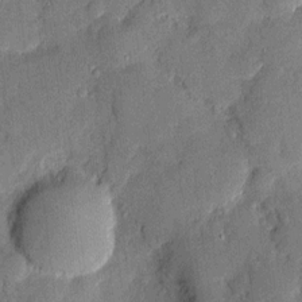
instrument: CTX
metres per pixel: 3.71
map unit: eHh
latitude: 3.9150
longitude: -71.3104
